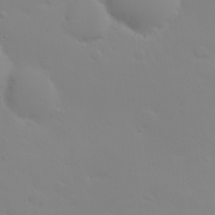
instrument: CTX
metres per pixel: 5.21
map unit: HNhu
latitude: 7.0080
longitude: 14.2362
